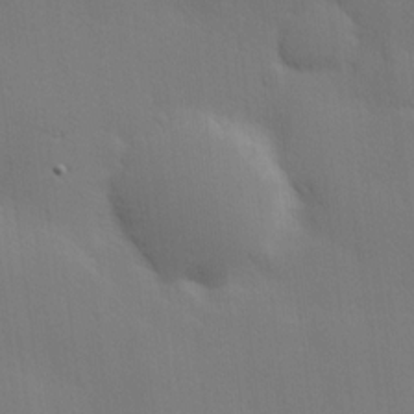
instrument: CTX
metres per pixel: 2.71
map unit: Hve
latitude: 18.6868
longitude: 150.9353
